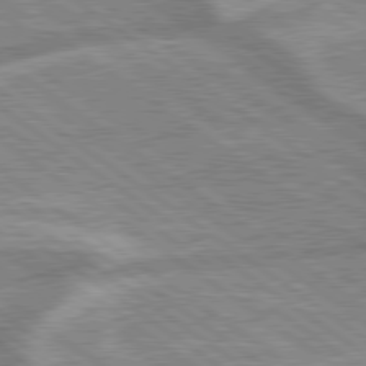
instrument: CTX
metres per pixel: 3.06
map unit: lApd
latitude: 79.3104
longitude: -169.3671
